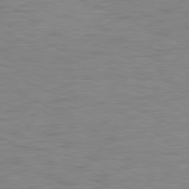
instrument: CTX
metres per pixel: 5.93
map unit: Ap
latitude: -78.4251
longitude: -73.6127
